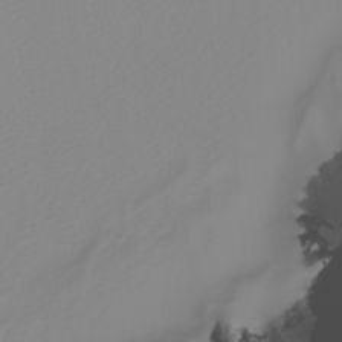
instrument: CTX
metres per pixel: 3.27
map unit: Nhu
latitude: -4.6140
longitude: -94.2334
